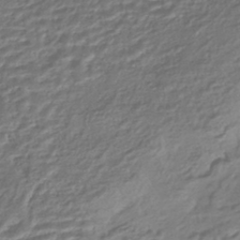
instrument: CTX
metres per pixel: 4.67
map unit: HNhu
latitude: -44.6519
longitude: 97.1431
